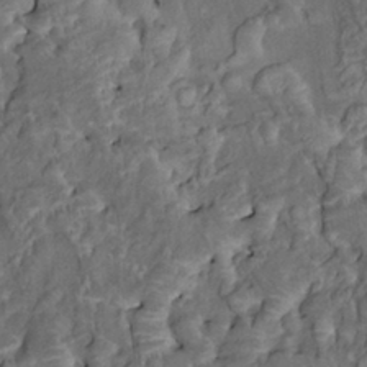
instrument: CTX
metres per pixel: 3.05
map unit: HNhu
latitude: 5.5938
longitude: 10.6330
